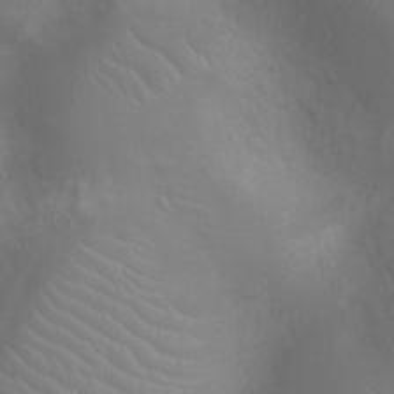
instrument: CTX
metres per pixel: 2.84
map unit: Ht
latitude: -3.8233
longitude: -18.0255
